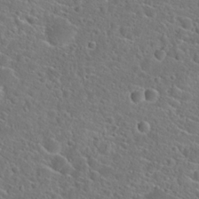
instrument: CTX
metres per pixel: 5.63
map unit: Hto
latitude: 23.1781
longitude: -45.2159
